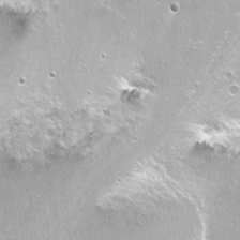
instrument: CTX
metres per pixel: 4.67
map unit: Nhu
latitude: -6.6140
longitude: -44.6112
